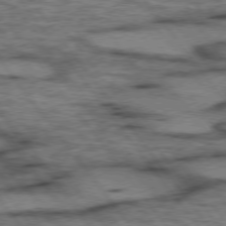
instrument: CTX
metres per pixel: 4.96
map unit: lApd
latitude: 75.3671
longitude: -48.3845
